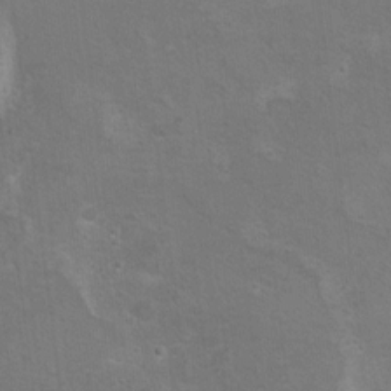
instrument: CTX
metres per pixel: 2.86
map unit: Hto
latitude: 8.8569
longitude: -30.3279
